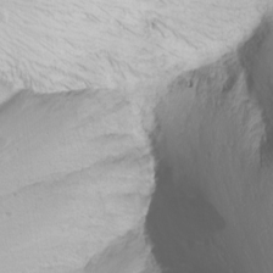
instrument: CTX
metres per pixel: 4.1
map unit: Nhu
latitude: -9.8989
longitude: -68.8569
